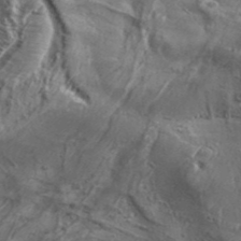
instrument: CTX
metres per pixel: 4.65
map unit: Aa
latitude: 34.3278
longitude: -135.2726
